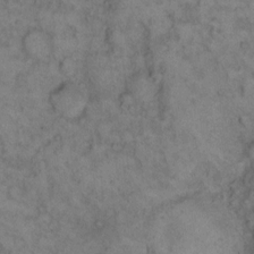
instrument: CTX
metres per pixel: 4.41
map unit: eHh
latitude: 14.1578
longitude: -63.5560
